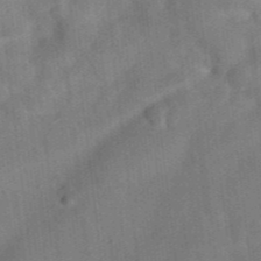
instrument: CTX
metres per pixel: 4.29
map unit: eAb
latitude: 34.6868
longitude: 109.7667
